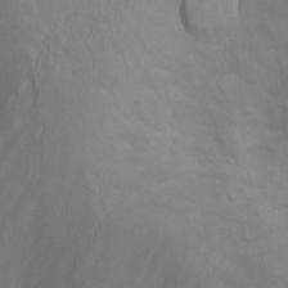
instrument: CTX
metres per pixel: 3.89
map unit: Nhu
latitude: -5.0486
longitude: -80.6113
